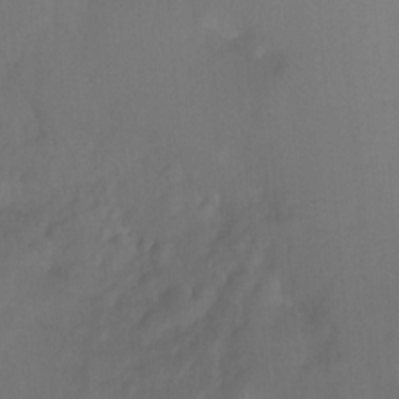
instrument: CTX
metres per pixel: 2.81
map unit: Ht
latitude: -9.4076
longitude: -37.2726
